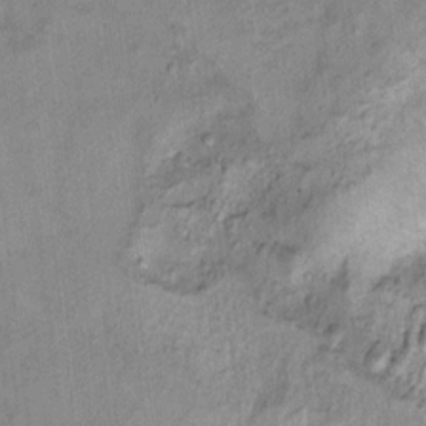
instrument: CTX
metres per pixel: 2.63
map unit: Ht
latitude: 10.1389
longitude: -32.5357
